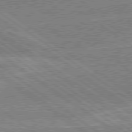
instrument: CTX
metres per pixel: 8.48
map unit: Hpe
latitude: 78.8947
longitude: -164.8380
